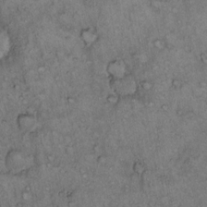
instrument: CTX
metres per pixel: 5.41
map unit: Hto
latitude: 12.0633
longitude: -58.3656
